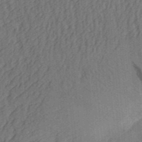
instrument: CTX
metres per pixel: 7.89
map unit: Aa
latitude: 30.8569
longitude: -141.9528
